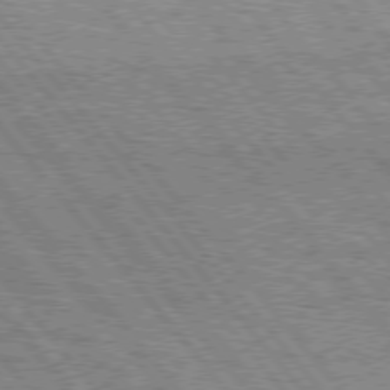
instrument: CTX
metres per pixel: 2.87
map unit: Hpe
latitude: 76.1389
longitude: -137.1403
